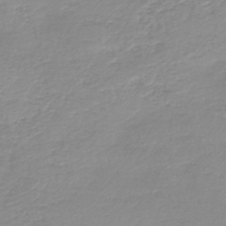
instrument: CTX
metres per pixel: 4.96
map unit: HNb
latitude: -44.6707
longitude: 54.1795
